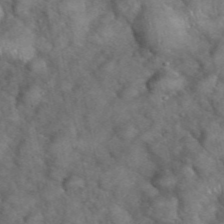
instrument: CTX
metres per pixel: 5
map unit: eHh
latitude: 39.3104
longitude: -56.7624
